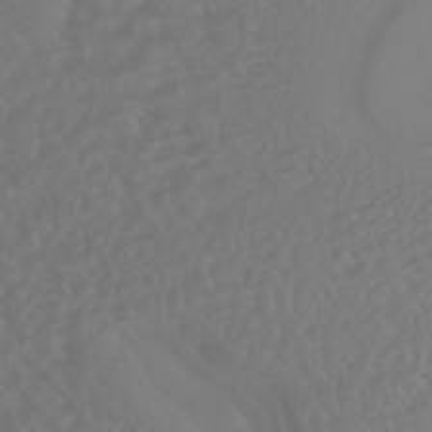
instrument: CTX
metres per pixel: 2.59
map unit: HNhu
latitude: -43.3887
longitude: 93.6533
